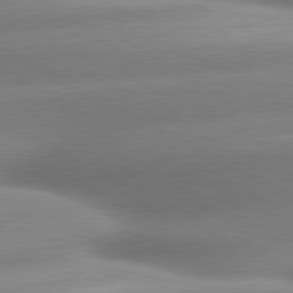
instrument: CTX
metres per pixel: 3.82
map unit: lApd
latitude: 80.1200
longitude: -159.2726
